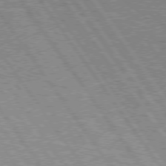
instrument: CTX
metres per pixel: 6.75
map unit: Hpe
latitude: 75.6127
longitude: -155.8394
